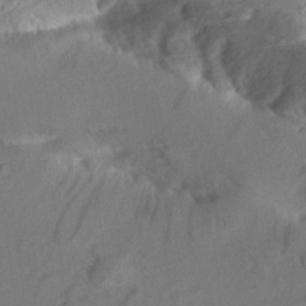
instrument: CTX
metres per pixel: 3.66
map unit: Aa
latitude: 9.9528
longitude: -140.1388
